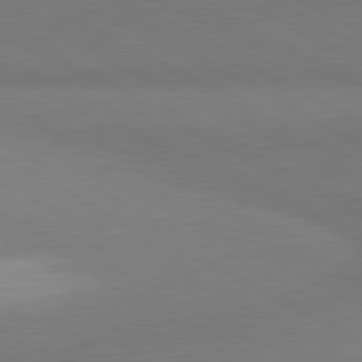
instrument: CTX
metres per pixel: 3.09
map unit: lApd
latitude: 81.1592
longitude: 158.1794
